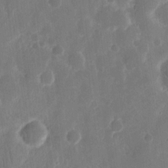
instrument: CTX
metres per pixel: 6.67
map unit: eHh
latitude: 12.5546
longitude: -73.1215
